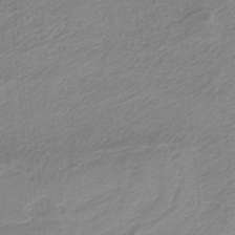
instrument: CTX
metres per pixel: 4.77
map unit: HNb
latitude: -36.2739
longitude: 55.7289
